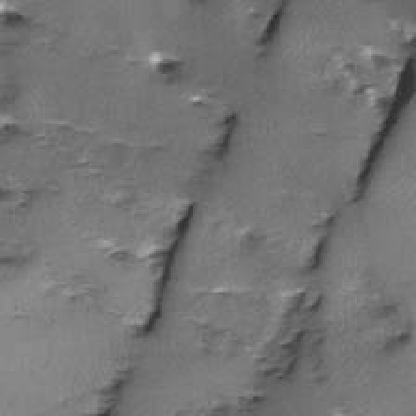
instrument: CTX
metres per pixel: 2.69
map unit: Ave
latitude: -9.8233
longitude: -117.7639
